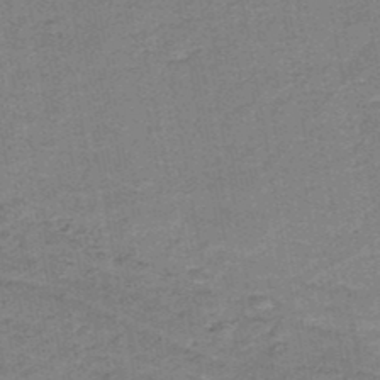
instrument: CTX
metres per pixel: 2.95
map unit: HNb
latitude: -48.6708
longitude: -42.9514
